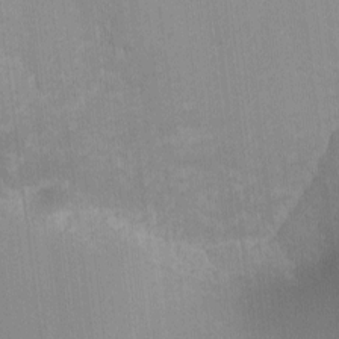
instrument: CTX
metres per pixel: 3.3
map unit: lHvf
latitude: -13.1809
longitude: -103.3670
